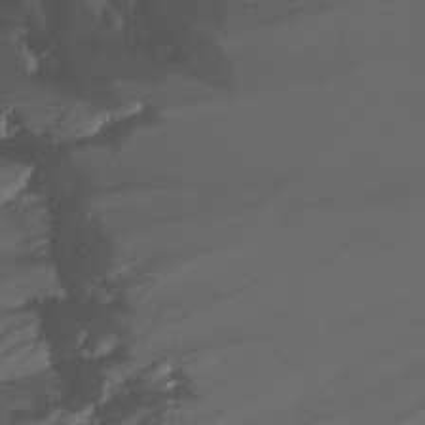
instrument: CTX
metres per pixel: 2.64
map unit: Nhu
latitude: -9.3132
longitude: -46.8569
